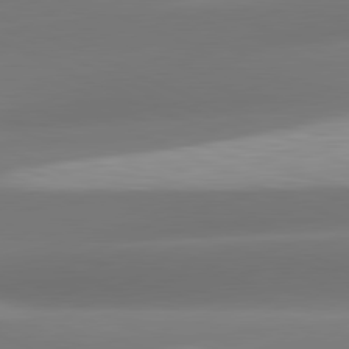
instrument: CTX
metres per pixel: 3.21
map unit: lApd
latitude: 81.2537
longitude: -160.4223
